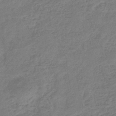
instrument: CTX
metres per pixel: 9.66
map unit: eHb
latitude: -36.0850
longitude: 81.7100
